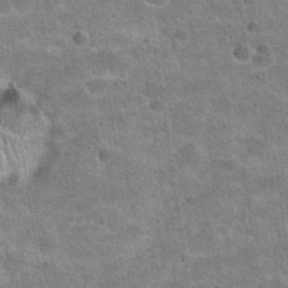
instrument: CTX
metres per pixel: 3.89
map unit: Hto
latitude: 21.1970
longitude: -49.1781
